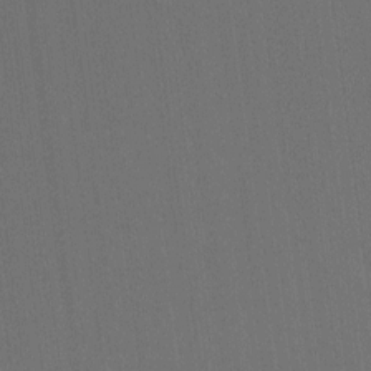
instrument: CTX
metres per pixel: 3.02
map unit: Hto
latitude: -10.7274
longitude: -38.4223
